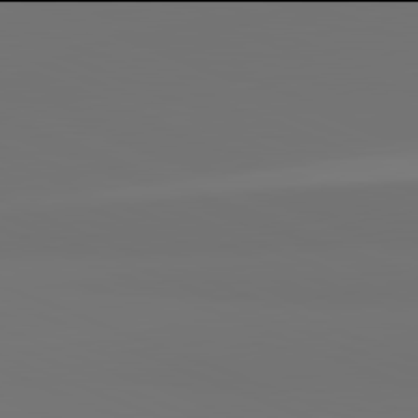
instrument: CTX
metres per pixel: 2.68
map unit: lApd
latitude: 81.9906
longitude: 155.0298
